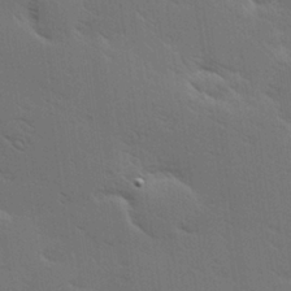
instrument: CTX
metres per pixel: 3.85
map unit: Hve
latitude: 27.0459
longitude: -94.1389
